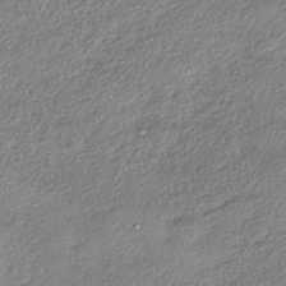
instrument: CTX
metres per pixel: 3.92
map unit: eHh
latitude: -41.8989
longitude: 123.4266
